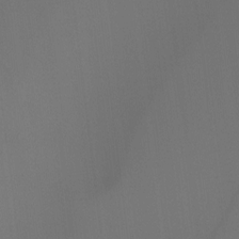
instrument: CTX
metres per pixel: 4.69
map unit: Hto
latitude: -8.0283
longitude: -50.8380
